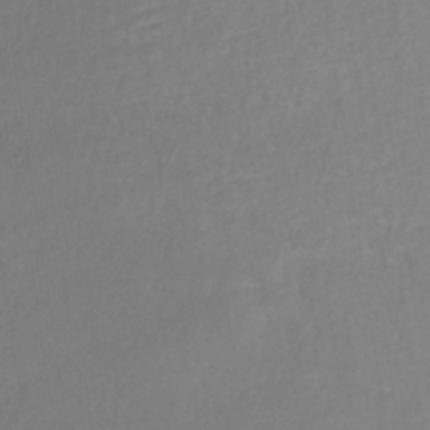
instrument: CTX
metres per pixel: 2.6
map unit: HNb
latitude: -34.0850
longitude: 55.0109
